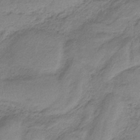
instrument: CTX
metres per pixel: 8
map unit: HNb
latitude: -34.1606
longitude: 58.6896
